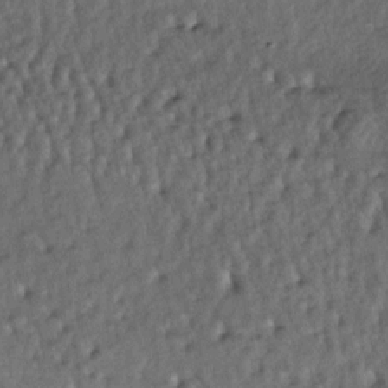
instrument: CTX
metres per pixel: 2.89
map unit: lAa
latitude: -5.8800
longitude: -124.7624
